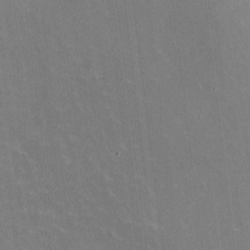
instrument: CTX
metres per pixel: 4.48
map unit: HNhu
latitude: -0.6708
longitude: -2.5923
